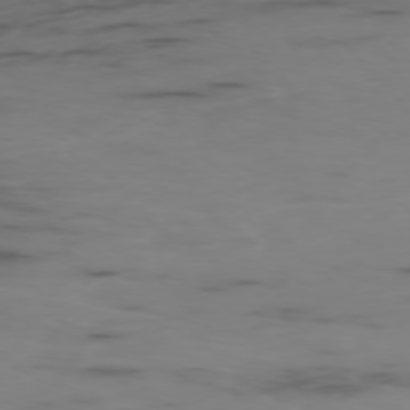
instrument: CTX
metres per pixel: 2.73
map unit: Ap
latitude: -76.7085
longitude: -65.9717
